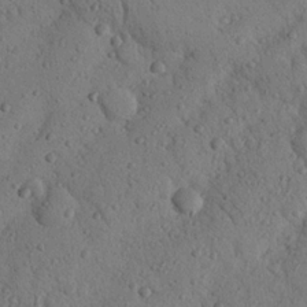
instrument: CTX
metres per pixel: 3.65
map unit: Nhu
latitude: 21.7828
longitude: -76.2522
